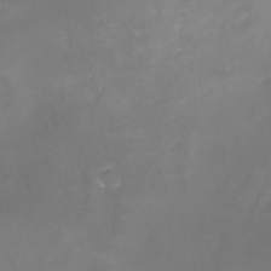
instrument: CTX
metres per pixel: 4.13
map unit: Nhu
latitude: -23.7100
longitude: -57.8583
